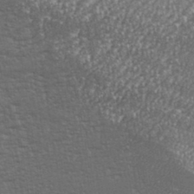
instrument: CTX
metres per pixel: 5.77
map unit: eHh
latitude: 35.8772
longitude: -133.1781
